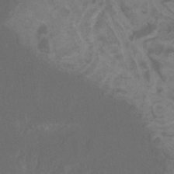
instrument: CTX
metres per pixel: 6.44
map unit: Htu
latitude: -11.8044
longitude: -73.7639
